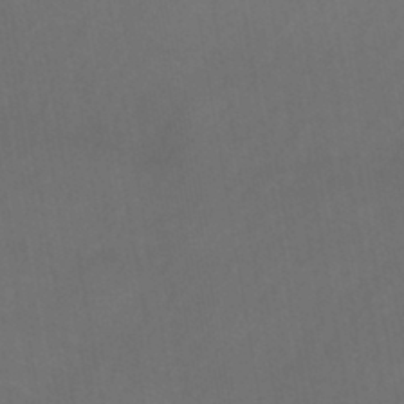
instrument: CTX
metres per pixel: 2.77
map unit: eHb
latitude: -43.2753
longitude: 87.5777
